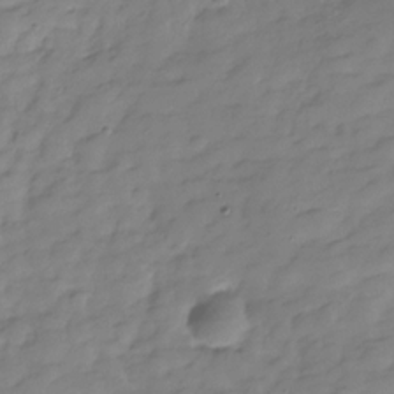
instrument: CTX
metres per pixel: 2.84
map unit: Hve
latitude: -29.9556
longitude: 91.0487
